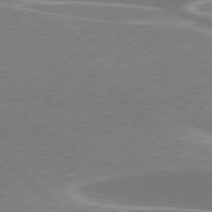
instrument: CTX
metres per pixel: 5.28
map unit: lApd
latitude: 76.2900
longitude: -63.9150
